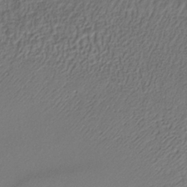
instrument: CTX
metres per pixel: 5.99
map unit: lHb
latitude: -35.6533
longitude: 66.6329
